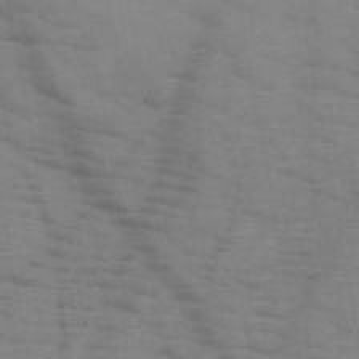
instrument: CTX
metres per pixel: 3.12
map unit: HNb
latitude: -46.9541
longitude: -47.7639
